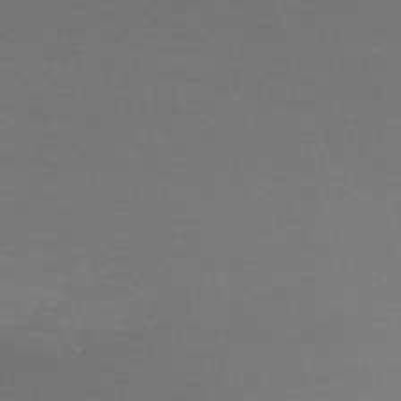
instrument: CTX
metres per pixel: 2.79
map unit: HNb
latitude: -54.7841
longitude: -35.8394
